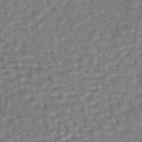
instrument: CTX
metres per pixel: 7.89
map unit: HNhu
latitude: -44.3495
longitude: 101.8611
